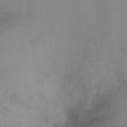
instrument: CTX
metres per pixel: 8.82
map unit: Ht
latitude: -4.4818
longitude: -27.1781
